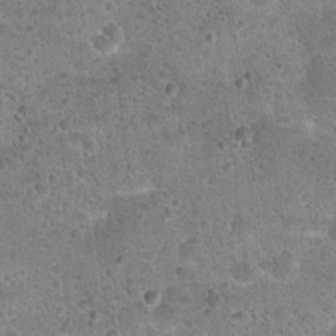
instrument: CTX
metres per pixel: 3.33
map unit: Hto
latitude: 22.4790
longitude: -49.3860
